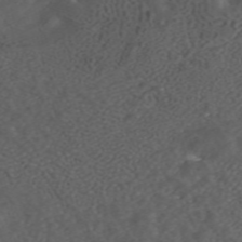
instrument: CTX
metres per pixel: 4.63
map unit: ANa
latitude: 42.2523
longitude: 34.0094
